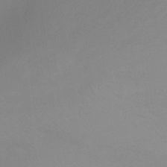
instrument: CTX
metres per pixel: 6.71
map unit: Ht
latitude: 0.1577
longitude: -35.9717
